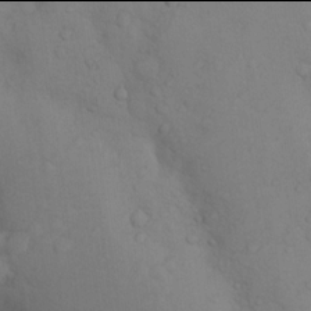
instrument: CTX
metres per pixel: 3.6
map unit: Nhu
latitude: 13.9906
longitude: -28.1011
